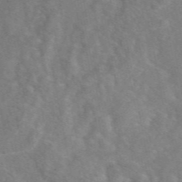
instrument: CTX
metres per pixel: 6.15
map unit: eAb
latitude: 48.2711
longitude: 118.8408
